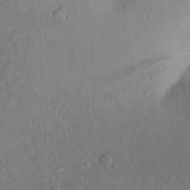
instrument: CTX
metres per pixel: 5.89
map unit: Aa
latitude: 22.0255
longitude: -147.2726
